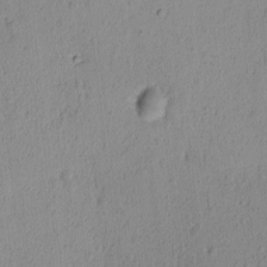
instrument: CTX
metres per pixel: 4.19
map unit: Ave
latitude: -8.5385
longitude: -121.6127
